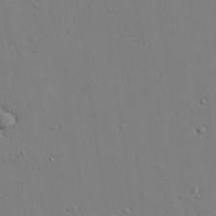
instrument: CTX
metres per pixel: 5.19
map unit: lAvf
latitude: 24.6490
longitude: -109.7449
